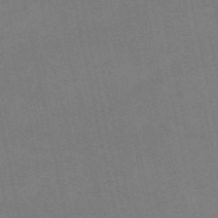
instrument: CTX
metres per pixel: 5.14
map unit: eAb
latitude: 51.2726
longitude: 108.5574
